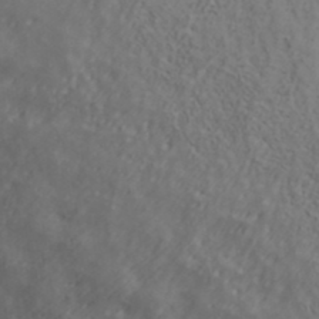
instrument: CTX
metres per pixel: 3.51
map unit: ANa
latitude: 38.4601
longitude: 22.8030
